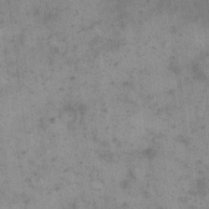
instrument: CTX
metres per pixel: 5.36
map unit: eHh
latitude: 15.4238
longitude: -67.1025
